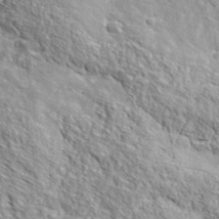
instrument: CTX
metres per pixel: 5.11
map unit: lHvf
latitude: 38.4223
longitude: -87.5938
